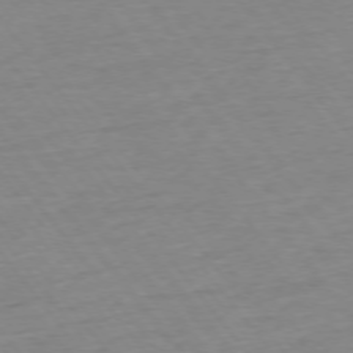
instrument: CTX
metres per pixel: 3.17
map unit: Ap
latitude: -75.4266
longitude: -80.2711
